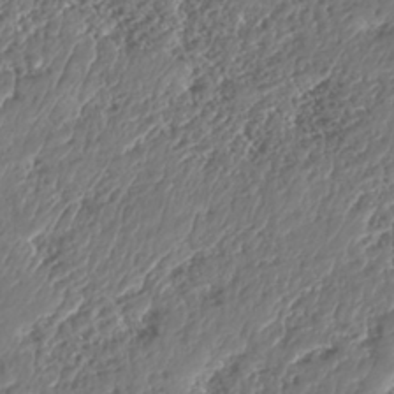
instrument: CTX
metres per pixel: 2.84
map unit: HNhu
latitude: -37.8044
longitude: 33.1620
